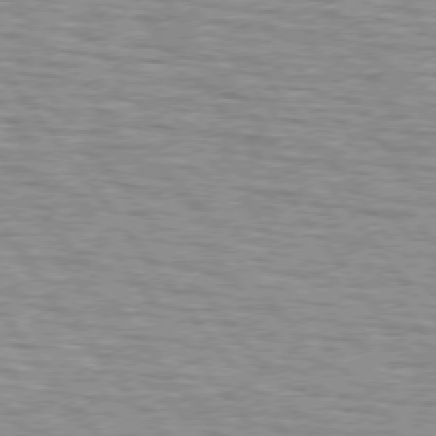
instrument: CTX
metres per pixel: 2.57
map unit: lApd
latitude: 75.1592
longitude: -75.7072
